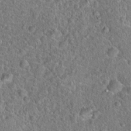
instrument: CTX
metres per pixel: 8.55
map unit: Hto
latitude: 18.8947
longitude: -42.7246
